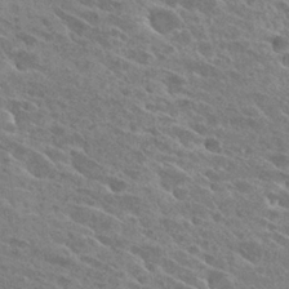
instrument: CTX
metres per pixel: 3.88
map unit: Hto
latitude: 26.5546
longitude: -40.9702
